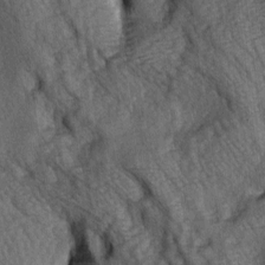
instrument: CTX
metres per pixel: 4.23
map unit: lAa
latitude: -5.4454
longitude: -126.3467
